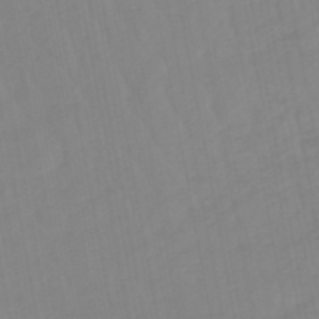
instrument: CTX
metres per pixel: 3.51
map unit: eHb
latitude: -49.3321
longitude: 84.5762
